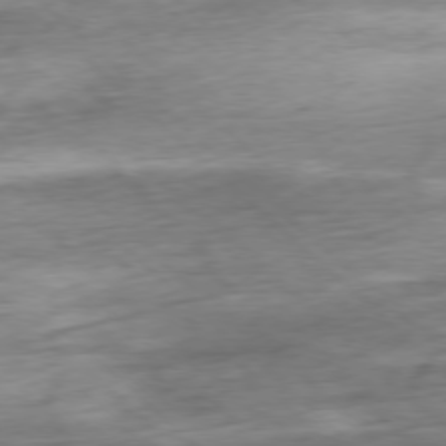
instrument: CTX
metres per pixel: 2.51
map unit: Ap
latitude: -78.0850
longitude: -71.6694
